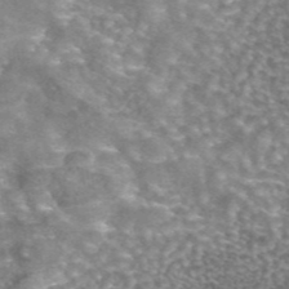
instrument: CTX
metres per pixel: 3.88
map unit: eAb
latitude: 44.9513
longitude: 105.4643
